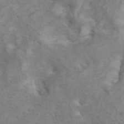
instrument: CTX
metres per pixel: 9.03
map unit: ANa
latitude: 42.1767
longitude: 15.3888
